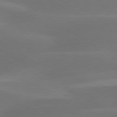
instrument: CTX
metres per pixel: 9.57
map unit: lApd
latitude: 79.7072
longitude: -91.1025
